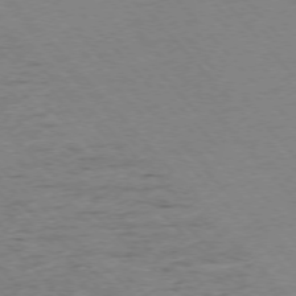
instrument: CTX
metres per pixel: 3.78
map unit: Ap
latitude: -76.6896
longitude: -86.7624
